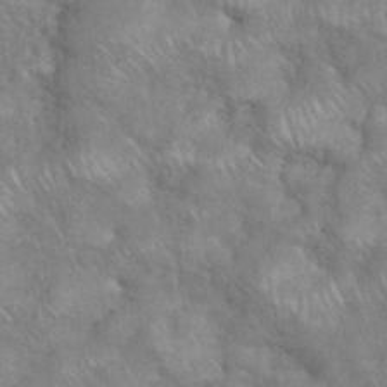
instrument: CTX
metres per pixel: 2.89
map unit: eHh
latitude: 38.8380
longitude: -58.0444
